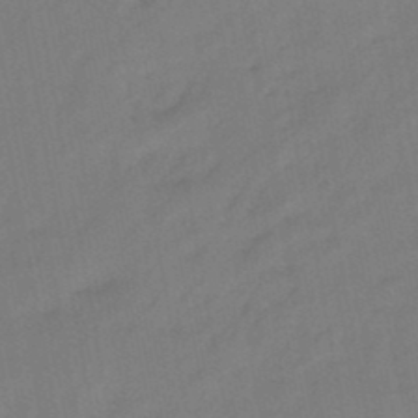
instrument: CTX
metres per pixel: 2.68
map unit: eHb
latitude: -47.0864
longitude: 80.7086
